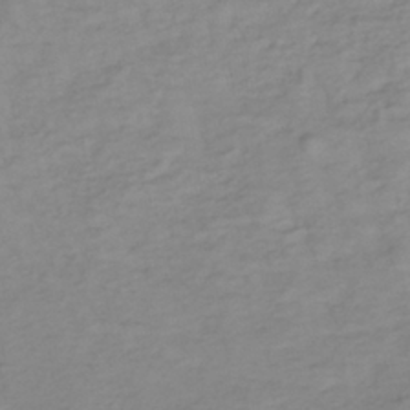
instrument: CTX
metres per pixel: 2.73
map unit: lHb
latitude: -37.0675
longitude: 70.2173
